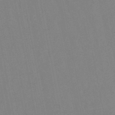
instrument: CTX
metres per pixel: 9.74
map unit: lHb
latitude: -48.4440
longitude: 79.7288
